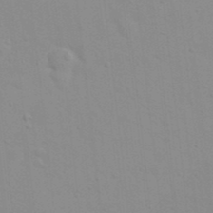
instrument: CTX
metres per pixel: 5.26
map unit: eHh
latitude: 21.1403
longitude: -64.3467
